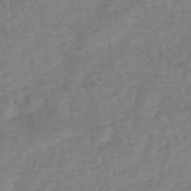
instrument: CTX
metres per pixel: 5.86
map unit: HNhu
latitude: -42.9541
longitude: 101.7666
